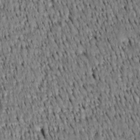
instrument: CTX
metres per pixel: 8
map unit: Htu
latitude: -3.8422
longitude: 151.4643
